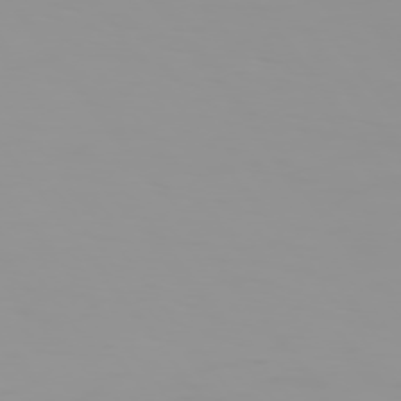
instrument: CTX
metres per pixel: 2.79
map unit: Hpe
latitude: 74.5924
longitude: -128.8569
